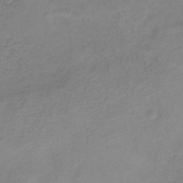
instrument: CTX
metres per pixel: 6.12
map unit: HNb
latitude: -33.9367
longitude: 53.8044
